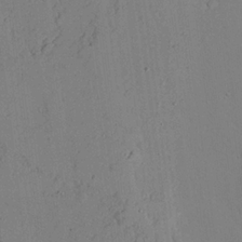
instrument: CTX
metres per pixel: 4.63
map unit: lAvf
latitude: 23.1214
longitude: -109.7827
